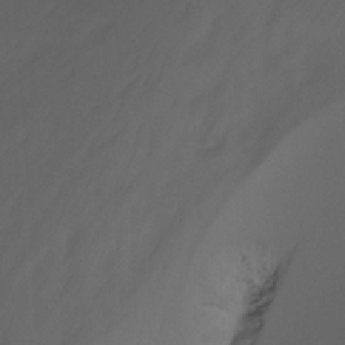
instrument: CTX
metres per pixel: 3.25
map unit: Nhu
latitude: -14.3873
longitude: -58.4034
